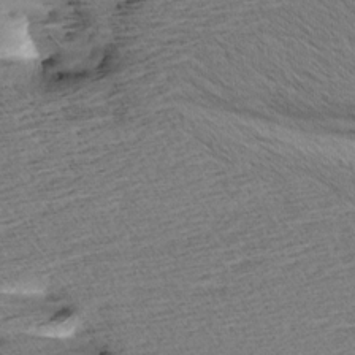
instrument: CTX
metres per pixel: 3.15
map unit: Aa
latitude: 6.6113
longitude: -137.0459
